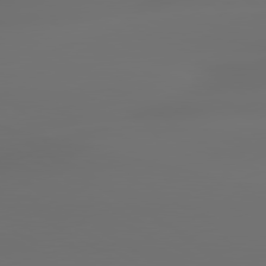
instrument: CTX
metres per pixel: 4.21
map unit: lApd
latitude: 79.5371
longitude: -138.1011
